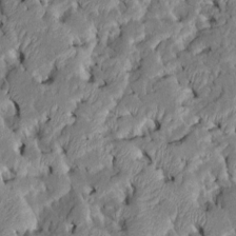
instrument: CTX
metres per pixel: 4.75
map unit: Htu
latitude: -7.8233
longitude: 145.4832
